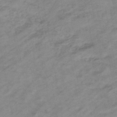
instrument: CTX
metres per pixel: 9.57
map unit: eHb
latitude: -44.1795
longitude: 85.6721
